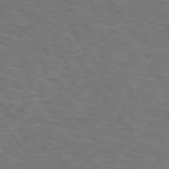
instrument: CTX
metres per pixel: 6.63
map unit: Hpe
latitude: 72.7436
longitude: -125.0269
